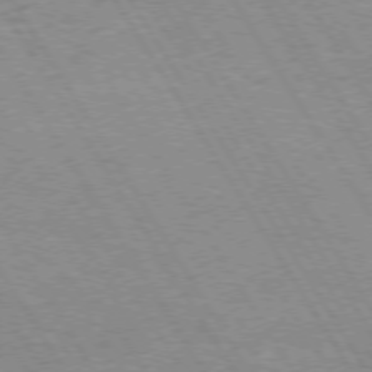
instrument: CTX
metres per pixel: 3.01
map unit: Hpe
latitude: 73.0648
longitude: -143.5182
